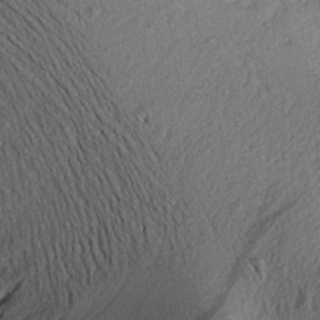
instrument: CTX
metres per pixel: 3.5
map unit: Aa
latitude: 18.6301
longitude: -145.2348
